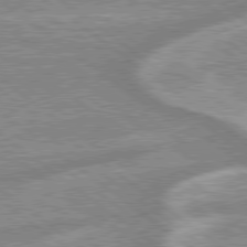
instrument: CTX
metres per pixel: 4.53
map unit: lApd
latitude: 79.2348
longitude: -168.6869
